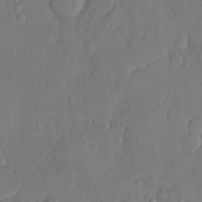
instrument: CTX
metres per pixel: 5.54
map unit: eHh
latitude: 5.6316
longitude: -74.9514
